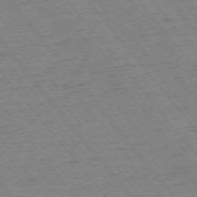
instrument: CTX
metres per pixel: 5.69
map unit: Ap
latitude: -75.6155
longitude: -87.3104
